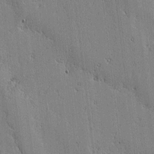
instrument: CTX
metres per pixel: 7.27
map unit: lAvf
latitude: -1.4833
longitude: -105.6505
